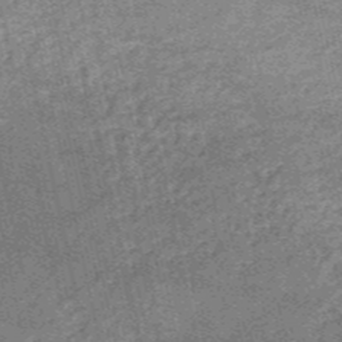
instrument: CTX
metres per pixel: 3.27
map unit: HNb
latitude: -53.1431
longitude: -49.3482
